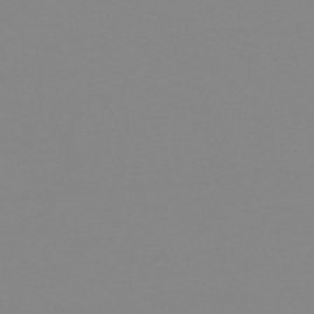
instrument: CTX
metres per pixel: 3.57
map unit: lHb
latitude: -44.2173
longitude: 55.4266
